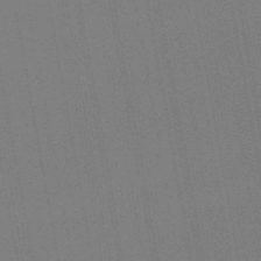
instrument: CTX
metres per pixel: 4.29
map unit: lHb
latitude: -49.3699
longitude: 73.5399
